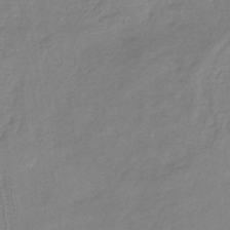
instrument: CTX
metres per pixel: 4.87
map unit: HNb
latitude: -34.9164
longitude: 55.1431
